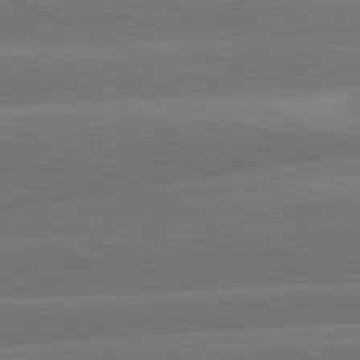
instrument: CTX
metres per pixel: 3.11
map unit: lApd
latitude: 81.6127
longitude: -135.1025
